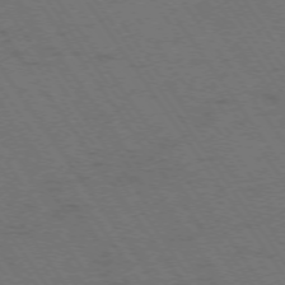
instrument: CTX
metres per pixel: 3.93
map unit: Ap
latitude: -74.6141
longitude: -71.2348
